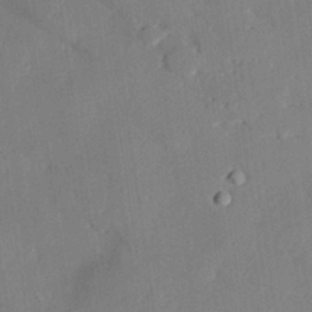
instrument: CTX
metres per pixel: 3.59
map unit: eHh
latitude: 27.8583
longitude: -82.3278
